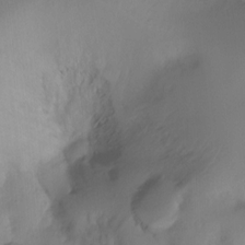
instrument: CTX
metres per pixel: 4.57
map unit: Ht
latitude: -10.6519
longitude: -40.0633
